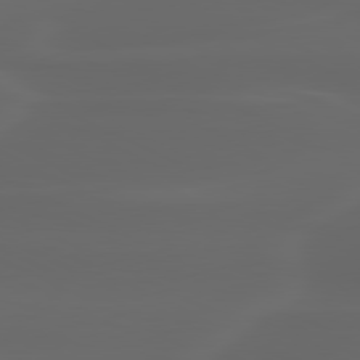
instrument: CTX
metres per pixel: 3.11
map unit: lApd
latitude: 80.0633
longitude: -116.3278
